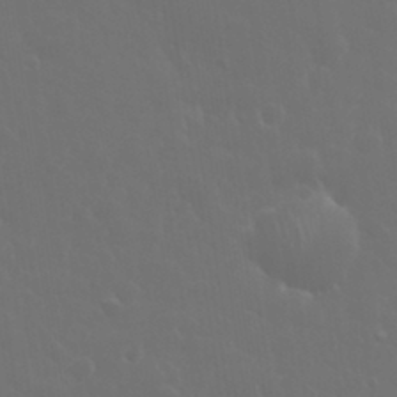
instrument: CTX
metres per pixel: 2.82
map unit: eHh
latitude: 33.3293
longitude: -60.8002
